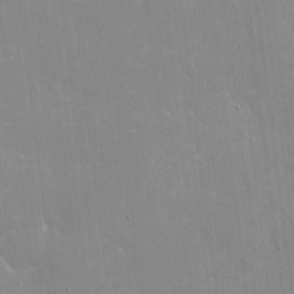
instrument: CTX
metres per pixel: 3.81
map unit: eHh
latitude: 4.3278
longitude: -67.1781
